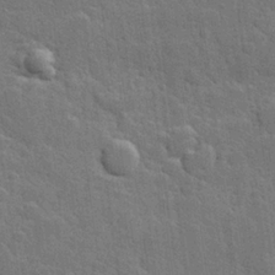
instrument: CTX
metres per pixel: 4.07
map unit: Hve
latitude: 25.4426
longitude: 149.5210
